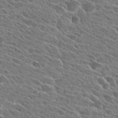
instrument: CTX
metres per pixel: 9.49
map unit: Hto
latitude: 27.3482
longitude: -42.8758
